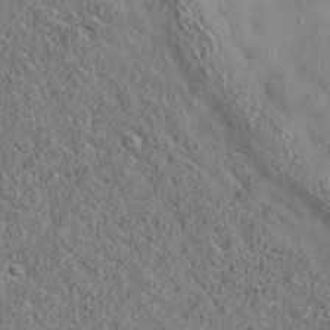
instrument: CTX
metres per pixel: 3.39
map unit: eAb
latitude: 35.5560
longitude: 107.5966
